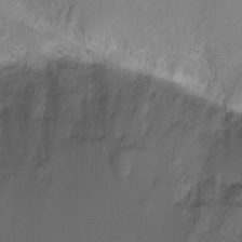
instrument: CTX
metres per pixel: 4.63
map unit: Ht
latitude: -2.0661
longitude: -29.2726
